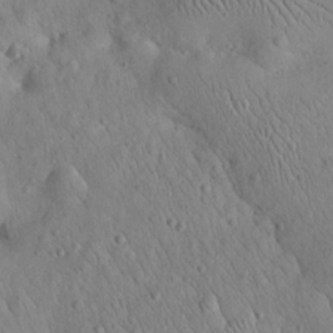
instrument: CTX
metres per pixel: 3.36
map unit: eHh
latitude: 25.3859
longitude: -66.9513
